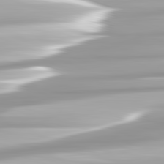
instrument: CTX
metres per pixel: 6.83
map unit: lApd
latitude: 82.5545
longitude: -139.2348
